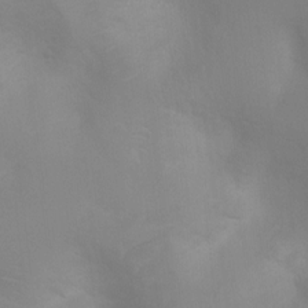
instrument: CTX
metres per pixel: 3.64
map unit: Ht
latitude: 2.5357
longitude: -25.0836
